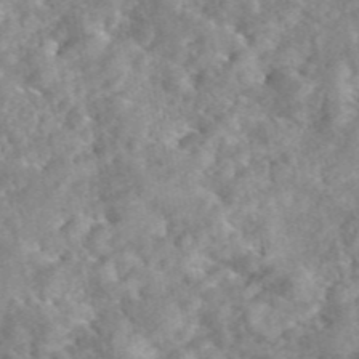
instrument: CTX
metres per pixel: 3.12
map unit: eAb
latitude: 45.5749
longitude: 127.7099
